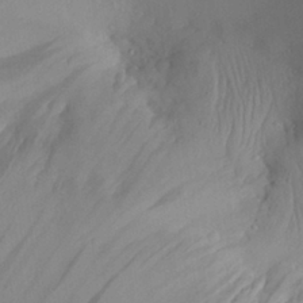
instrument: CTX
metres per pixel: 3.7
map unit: Aa
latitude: 28.9136
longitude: -134.1200
